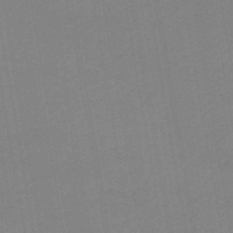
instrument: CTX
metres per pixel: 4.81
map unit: lHb
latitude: -46.5573
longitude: 60.6518
